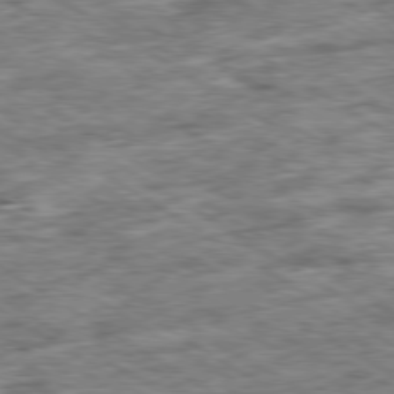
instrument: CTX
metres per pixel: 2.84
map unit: Ap
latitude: -79.9367
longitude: -74.5735
